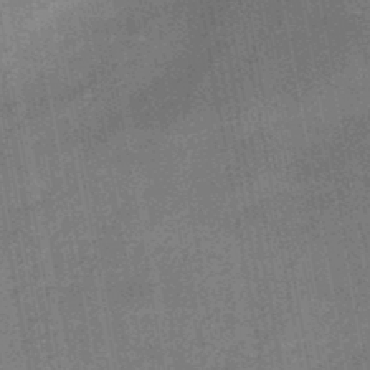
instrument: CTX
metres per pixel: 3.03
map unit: HNb
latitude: -45.3888
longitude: -36.8380
